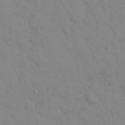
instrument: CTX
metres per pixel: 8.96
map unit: eHh
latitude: 16.5357
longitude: -62.8380
